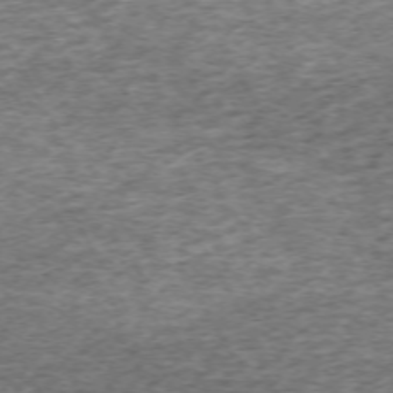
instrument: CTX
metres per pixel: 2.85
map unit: Hpe
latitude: -71.3321
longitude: 13.4832
